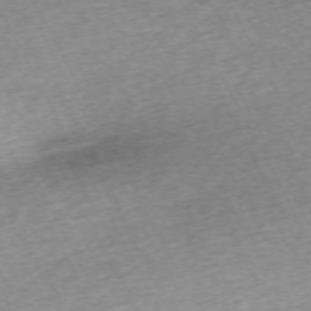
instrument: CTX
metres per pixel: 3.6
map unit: Hpe
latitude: -70.3873
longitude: 12.9164
